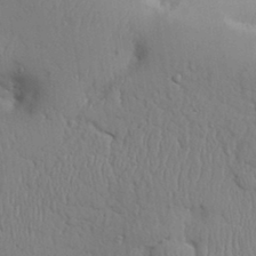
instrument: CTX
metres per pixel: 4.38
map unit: Aa
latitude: 31.5749
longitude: -144.0822
